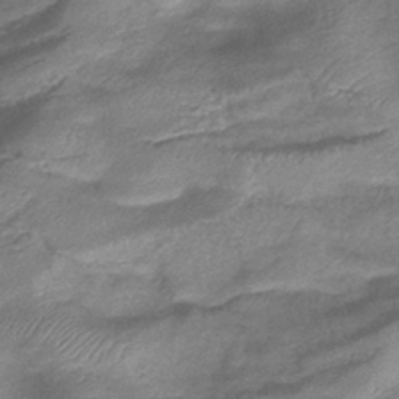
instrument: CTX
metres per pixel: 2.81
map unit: eHb
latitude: -38.7085
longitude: 78.2172
